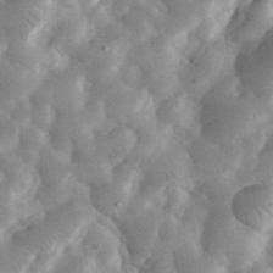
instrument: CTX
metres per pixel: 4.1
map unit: eHh
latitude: 35.6694
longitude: -68.3845
